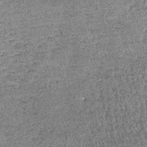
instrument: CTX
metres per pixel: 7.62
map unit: lHb
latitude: -39.3509
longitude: 67.1620
